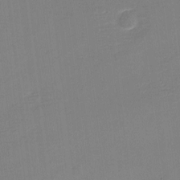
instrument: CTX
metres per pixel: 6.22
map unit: eHh
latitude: -3.5588
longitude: -80.0822
